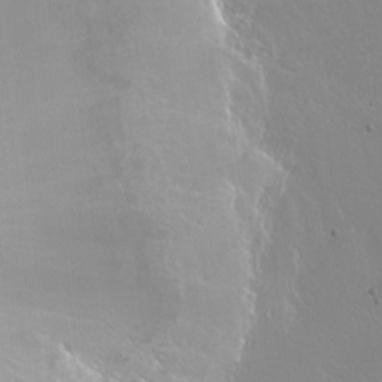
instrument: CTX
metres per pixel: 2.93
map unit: Nhu
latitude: -6.0850
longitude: -48.4034
